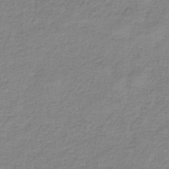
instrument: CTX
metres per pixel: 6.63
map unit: HNb
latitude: -37.4076
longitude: 53.2565
